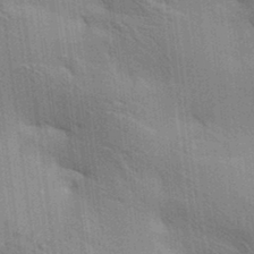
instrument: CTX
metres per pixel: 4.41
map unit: lAa
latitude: 20.1578
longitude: -139.4615
